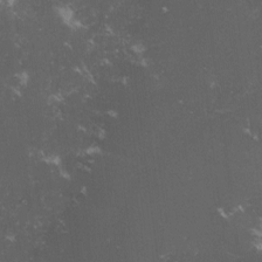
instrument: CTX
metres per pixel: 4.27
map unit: lHvf
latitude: -15.1809
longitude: -102.1955
